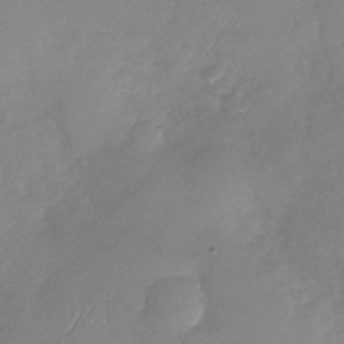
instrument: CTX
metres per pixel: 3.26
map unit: Nhu
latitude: -29.4266
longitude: -60.1955
